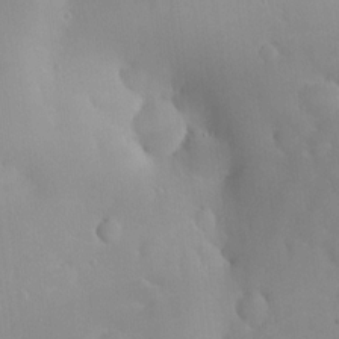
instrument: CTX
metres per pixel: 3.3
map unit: HNhu
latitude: 6.6490
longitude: 13.4455
